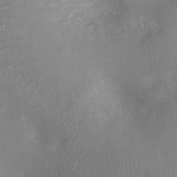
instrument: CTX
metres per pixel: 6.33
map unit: Ht
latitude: -4.3306
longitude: -15.9528
